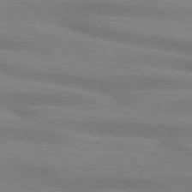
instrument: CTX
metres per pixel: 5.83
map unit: lApd
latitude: 73.5938
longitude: -53.2537
